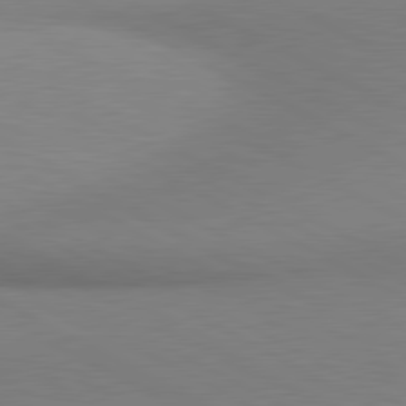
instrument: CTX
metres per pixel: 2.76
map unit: lApd
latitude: 80.8380
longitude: 163.0864
